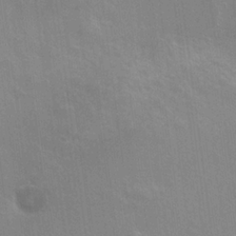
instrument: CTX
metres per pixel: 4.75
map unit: Hto
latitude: 20.6869
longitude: -40.0444
